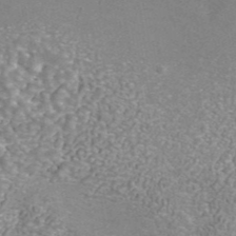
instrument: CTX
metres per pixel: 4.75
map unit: ANa
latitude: 42.6680
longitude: 25.6911
